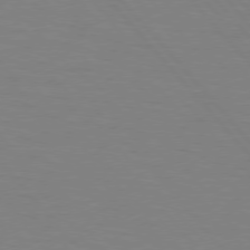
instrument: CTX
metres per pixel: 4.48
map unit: lApd
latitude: 75.8394
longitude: -80.8947
